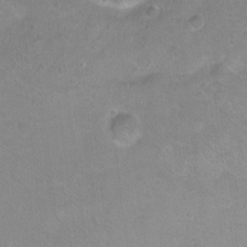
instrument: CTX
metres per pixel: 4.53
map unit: Ht
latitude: -5.6910
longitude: -36.5546
